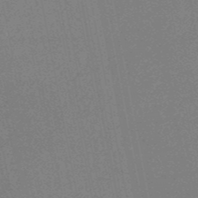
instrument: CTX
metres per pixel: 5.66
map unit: HNb
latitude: -51.7478
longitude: -40.4978
